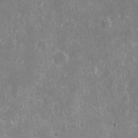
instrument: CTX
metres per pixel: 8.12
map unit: eHh
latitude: 5.0080
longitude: -67.4993
